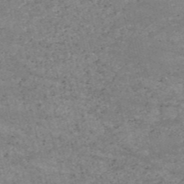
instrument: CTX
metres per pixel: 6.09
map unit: HNb
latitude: -53.4265
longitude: -38.4412
